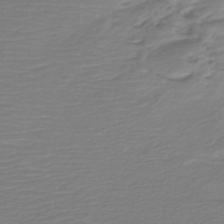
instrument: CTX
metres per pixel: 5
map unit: lHb
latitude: -42.8030
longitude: 52.5006
